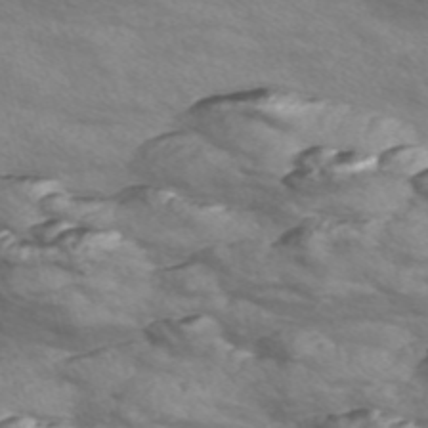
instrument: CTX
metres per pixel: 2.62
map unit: Nve
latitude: -57.1242
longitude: 54.7274
